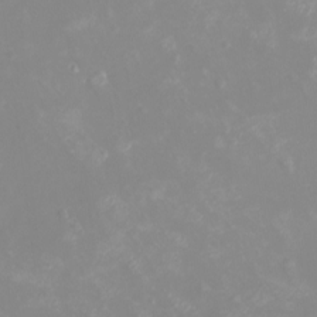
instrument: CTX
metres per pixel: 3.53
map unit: eHh
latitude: -4.3873
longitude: -75.0836
